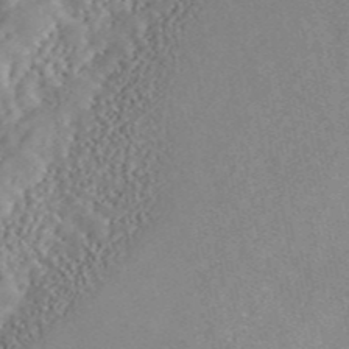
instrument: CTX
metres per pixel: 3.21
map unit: ANa
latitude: 46.1200
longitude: 50.1228
